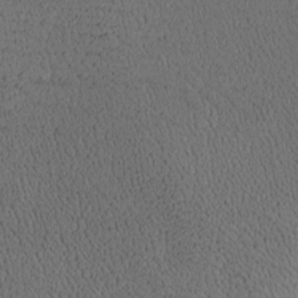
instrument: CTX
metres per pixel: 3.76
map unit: Htu
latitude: -2.1983
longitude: 175.9178
